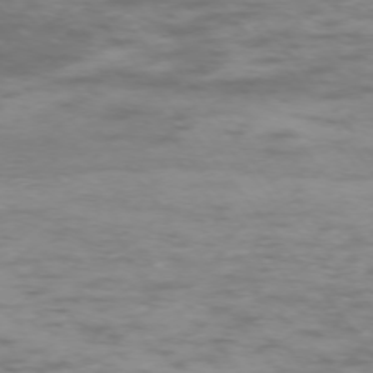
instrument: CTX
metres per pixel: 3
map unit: Ap
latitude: -74.3118
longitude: -74.8380
